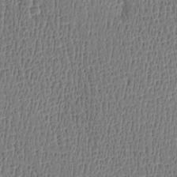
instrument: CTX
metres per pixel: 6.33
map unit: Htu
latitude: -4.8597
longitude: 175.7477
